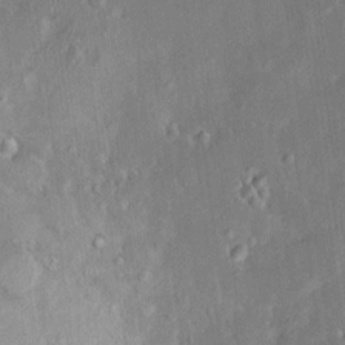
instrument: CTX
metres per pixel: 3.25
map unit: HNhu
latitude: 6.0633
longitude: 3.1242
